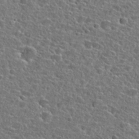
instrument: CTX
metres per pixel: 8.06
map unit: Hto
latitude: 25.0836
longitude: -46.8380
